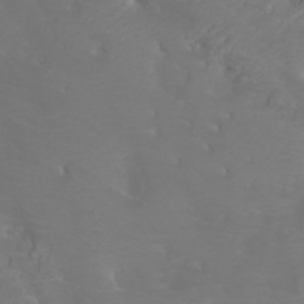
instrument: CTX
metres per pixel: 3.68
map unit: Htu
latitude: -5.8611
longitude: -72.5924
